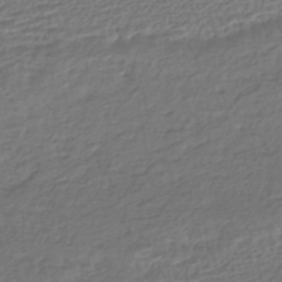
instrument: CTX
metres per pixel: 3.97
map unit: HNhu
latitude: -45.9367
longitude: 102.9353
